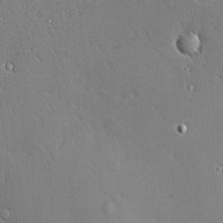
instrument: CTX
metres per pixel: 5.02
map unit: Hve
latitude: 24.8757
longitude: -92.2711
